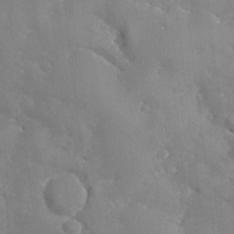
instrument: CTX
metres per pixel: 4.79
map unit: Ave
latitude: -8.8786
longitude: -117.5371
